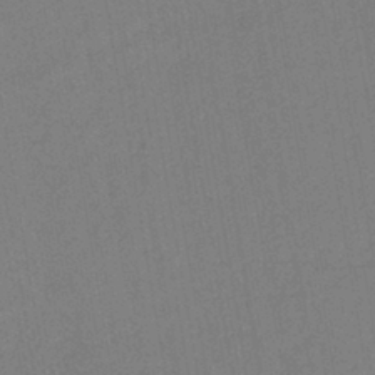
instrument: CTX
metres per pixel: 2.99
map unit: lHb
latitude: -42.2361
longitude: 67.8611
